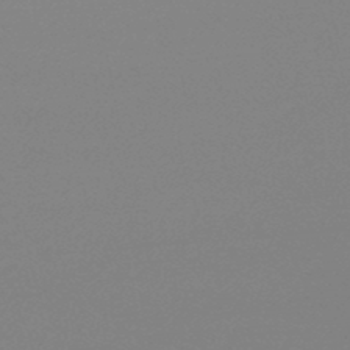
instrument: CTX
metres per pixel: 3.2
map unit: lHb
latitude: -46.5762
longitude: 69.1620
